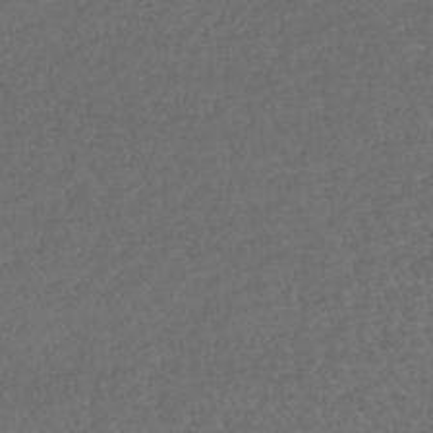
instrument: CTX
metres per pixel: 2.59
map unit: lHb
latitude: -42.9919
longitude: 69.0486
